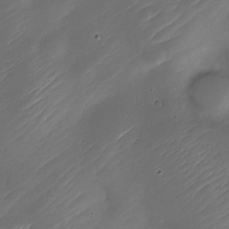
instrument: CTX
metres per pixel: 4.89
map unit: Nhe
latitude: -19.1431
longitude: 144.6330
